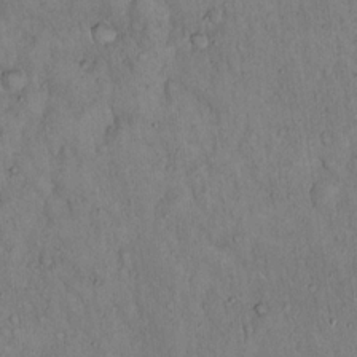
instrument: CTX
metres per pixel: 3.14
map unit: Hto
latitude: 15.0837
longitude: -59.1781
